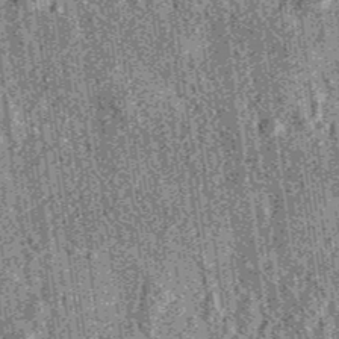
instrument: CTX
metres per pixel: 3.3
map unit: eAb
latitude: 36.5923
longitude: 107.3132
